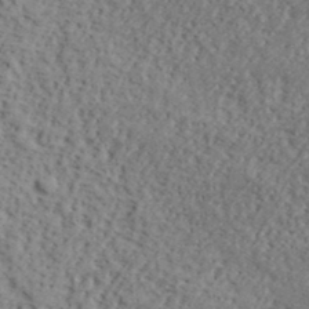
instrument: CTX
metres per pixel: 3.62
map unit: lHvf
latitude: 39.9339
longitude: -87.5749
